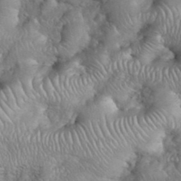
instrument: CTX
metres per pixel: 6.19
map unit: eHh
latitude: 38.7813
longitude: -57.2159
